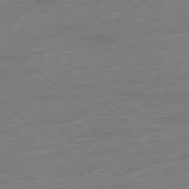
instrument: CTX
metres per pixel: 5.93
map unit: Hpe
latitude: -78.4818
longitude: -19.7071
